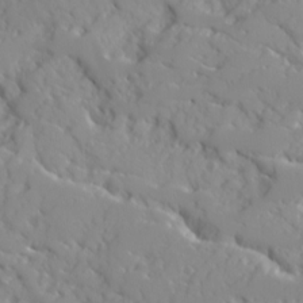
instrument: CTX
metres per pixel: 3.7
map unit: Ave
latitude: 17.0270
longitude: -129.3859
